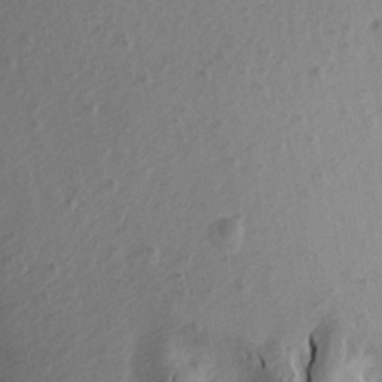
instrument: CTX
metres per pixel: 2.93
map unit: Aa
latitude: 18.8569
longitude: -144.8191
